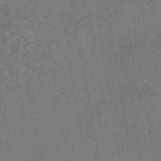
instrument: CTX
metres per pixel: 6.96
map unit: eAb
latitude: 46.4790
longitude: 111.1053
